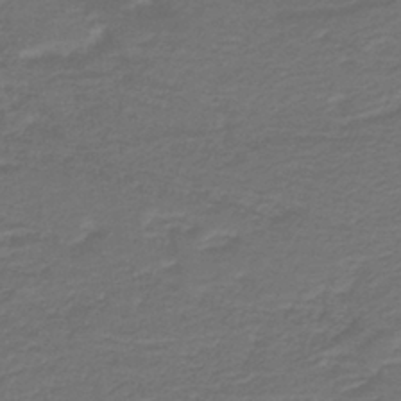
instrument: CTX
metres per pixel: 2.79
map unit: lHb
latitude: -39.5399
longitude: 55.5399
